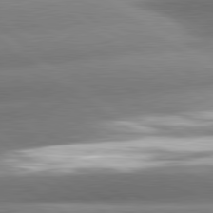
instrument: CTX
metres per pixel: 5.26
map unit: lApd
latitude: 81.0458
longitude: -157.4993
